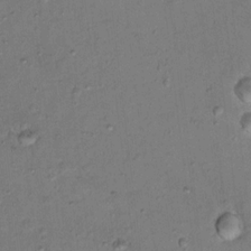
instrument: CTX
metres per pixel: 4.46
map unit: Nhu
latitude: 13.5938
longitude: -36.6680
